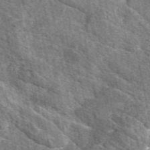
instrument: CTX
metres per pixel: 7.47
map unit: eAb
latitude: 48.4412
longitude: 119.7478
